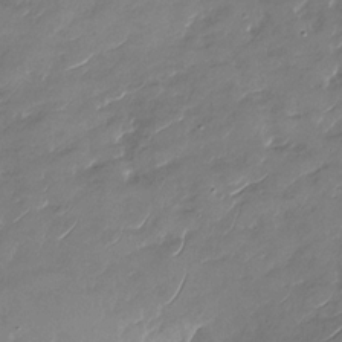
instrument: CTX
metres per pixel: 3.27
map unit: Nhu
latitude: -29.4266
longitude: -73.2726
